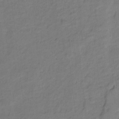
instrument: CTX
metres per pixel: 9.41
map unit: Hto
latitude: -1.5777
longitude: -34.4412
